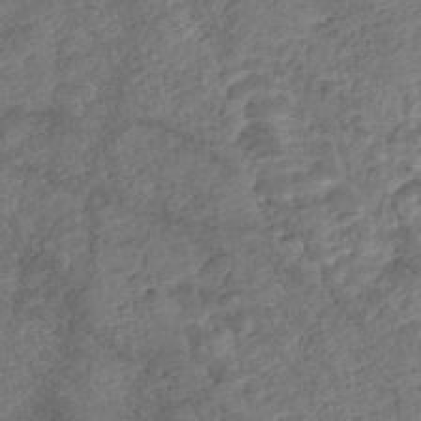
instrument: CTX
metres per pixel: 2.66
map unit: Nhe
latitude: -47.3698
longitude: -173.3859
